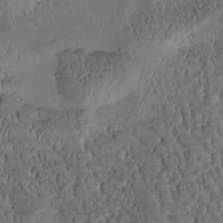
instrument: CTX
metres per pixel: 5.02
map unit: Htu
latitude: -1.5777
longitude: 170.7652
